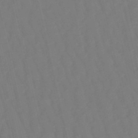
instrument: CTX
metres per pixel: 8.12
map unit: eHb
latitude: -50.0661
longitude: 76.3117
